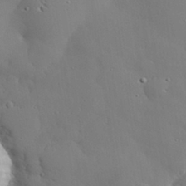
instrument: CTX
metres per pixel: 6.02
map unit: eHh
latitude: 29.9717
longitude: -82.4601
